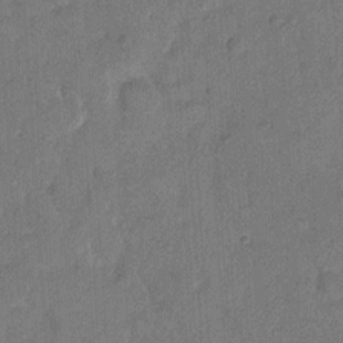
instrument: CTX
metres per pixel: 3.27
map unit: Hto
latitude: 8.3467
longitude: -61.7071
